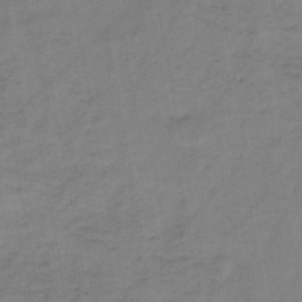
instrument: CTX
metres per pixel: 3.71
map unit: HNb
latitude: -46.6329
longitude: -38.4790
